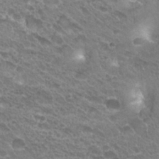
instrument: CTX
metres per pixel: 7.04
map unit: Hto
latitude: 26.7246
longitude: -35.4615
